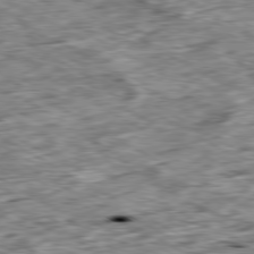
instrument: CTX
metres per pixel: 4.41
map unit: Ap
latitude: -80.3684
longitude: -89.7828
